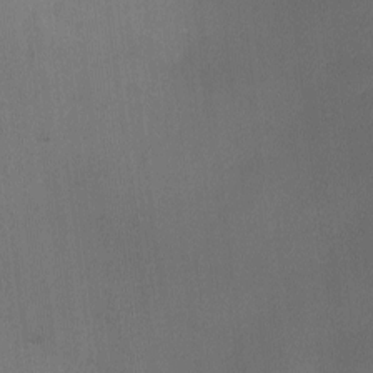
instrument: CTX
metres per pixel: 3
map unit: Ave
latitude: -9.9745
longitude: -122.7435
